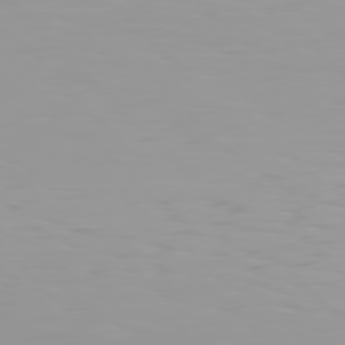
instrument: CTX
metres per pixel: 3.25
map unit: Hpe
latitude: 77.6694
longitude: -140.4412
